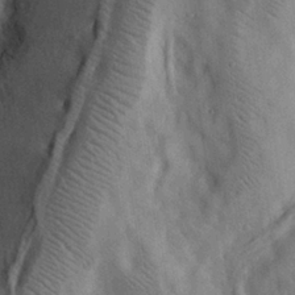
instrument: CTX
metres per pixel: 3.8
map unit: eHh
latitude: 25.9717
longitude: -68.6680
